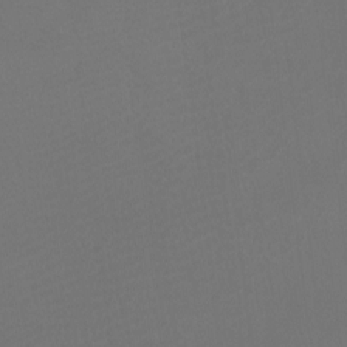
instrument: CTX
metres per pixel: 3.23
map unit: Ht
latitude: -8.9353
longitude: -33.5182
